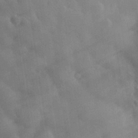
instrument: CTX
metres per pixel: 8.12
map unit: eHh
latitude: 30.6680
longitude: -72.4790
